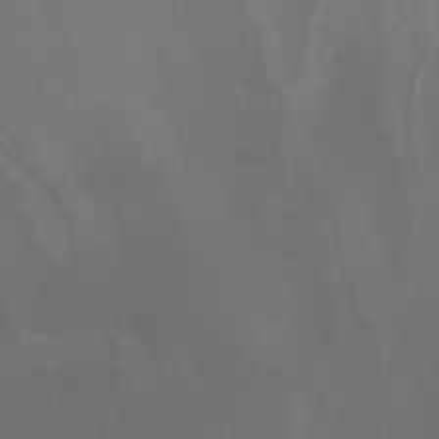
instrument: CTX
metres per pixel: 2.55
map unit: HNb
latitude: -44.7085
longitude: -44.3467
